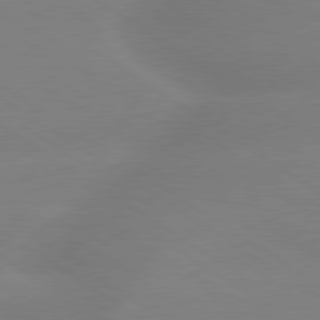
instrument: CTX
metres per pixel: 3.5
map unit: lApd
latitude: 79.7261
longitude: -141.7638
